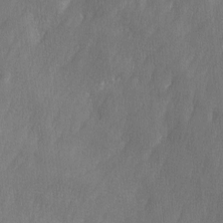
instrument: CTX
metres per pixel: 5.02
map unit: Ave
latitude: 10.1956
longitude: -105.7639
